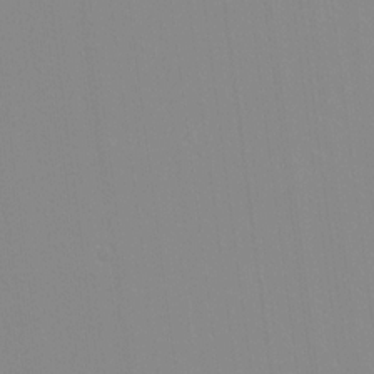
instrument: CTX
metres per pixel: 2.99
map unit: lAvf
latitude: 16.0633
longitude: -128.9325
